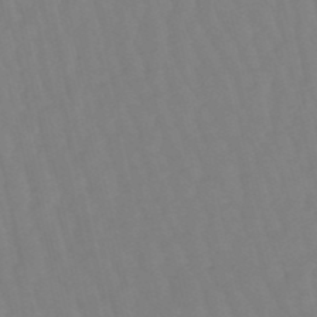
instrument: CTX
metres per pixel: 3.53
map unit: lHb
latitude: -49.4644
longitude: 76.1606
